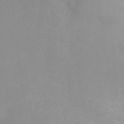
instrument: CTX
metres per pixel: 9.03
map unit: Ht
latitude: 3.2159
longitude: -22.6868
